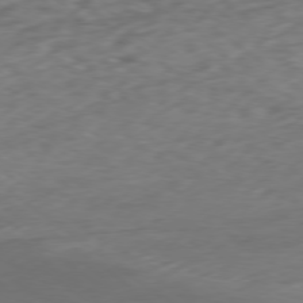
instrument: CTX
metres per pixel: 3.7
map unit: Ap
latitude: -79.0297
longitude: -77.6882
